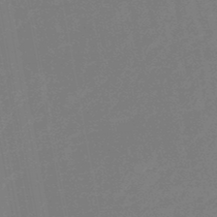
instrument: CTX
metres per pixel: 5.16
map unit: eHb
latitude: -46.8786
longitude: 80.1606
